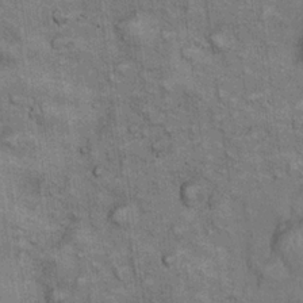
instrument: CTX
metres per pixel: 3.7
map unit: eHh
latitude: 22.6490
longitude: -60.6301
